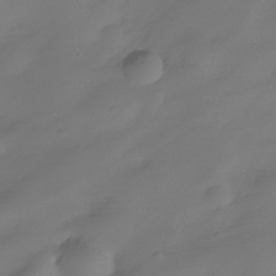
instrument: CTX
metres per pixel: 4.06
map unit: Hve
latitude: -31.1998
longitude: 94.6140
